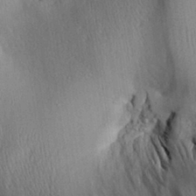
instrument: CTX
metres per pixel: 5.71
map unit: Aa
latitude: 29.3859
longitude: -136.4034
